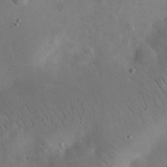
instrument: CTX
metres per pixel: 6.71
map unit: eHh
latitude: 25.0836
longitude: -67.5182
